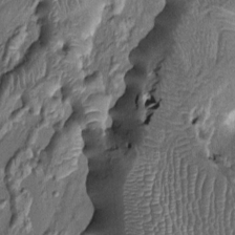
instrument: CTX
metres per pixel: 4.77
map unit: Ht
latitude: -1.5399
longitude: -14.2901
